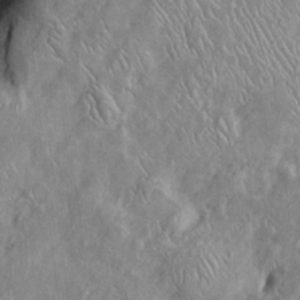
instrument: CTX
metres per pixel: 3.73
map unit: Htu
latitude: -6.6707
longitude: 153.4265
